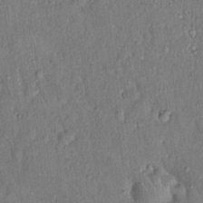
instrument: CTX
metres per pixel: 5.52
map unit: eHh
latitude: 18.4979
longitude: -61.5560
